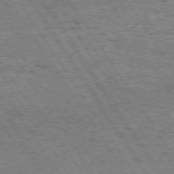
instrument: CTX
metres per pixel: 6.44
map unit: Hpe
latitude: 74.3089
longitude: -151.1214
